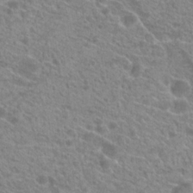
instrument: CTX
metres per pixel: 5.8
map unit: Hto
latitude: 21.6694
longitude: -38.9514
